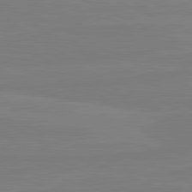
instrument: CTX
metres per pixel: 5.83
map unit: lApd
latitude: 81.6127
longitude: -178.4034
